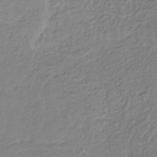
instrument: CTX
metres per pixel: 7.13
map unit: eHb
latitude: -29.9556
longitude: 67.0675
